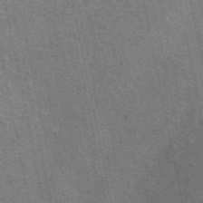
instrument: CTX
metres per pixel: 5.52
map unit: eAb
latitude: 51.3670
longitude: 107.4833
